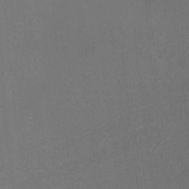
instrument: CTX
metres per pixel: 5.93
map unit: Nhu
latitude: -7.2754
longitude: -78.8569
